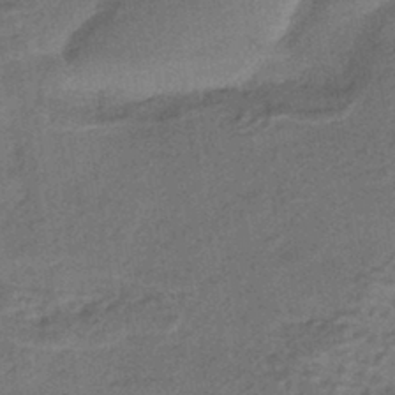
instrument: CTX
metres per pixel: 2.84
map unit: HNhu
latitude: -42.3306
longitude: 90.5007
